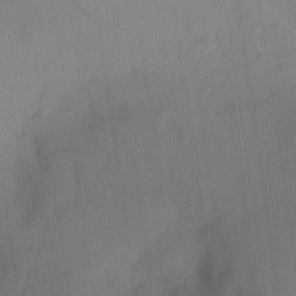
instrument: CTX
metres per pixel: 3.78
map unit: Ave
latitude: 21.4805
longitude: -138.1956
